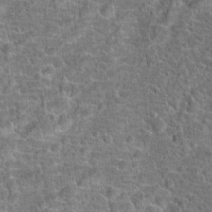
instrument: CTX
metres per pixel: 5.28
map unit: Hto
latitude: 19.5182
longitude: -42.7813
